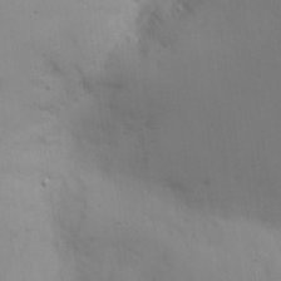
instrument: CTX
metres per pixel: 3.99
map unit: Nhe
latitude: -1.3699
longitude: -59.1403
